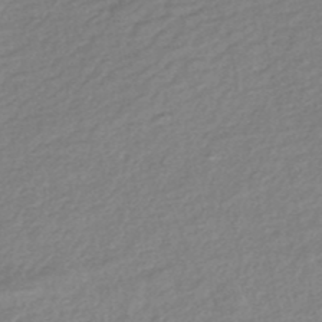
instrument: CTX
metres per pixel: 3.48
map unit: HNb
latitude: -49.3321
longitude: 58.7085
